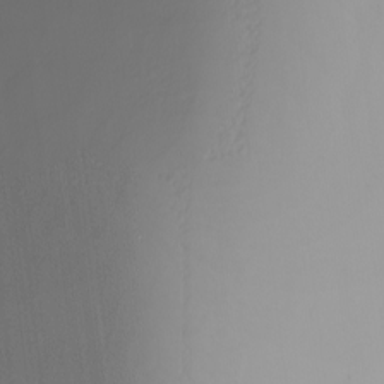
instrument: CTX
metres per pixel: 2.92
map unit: Nhu
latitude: -4.6707
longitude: -93.5749
